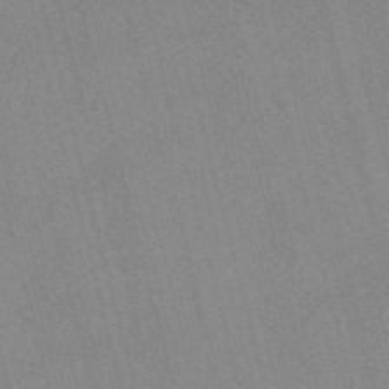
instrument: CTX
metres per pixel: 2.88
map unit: Nve
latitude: -57.4454
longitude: 62.5951
